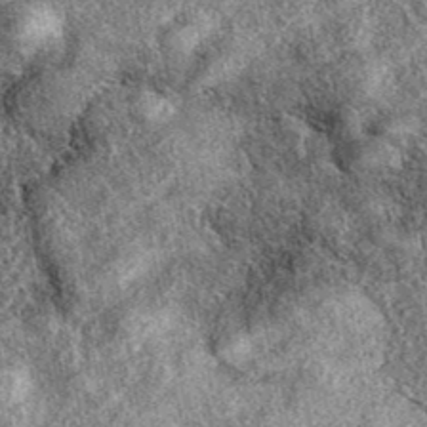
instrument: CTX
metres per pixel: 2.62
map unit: eAb
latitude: 38.6868
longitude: 108.5196
